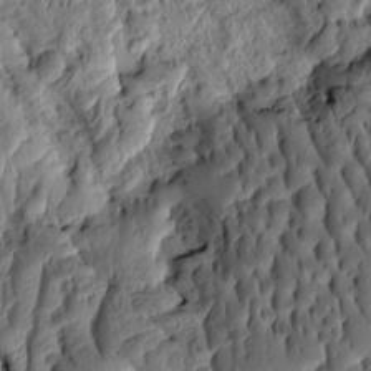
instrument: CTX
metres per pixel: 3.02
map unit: eHh
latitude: -1.2754
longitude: 15.6722
